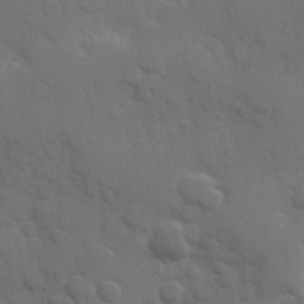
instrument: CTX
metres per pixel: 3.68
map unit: Hve
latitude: 25.4048
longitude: 148.4440
